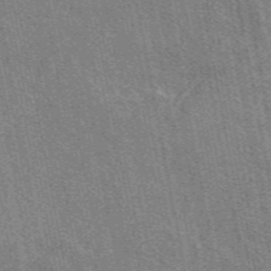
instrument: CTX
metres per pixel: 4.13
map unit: eAb
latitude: 49.2348
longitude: 116.5573
